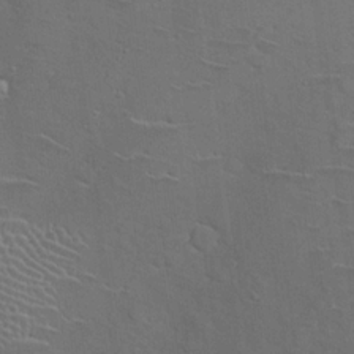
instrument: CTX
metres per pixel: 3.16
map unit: Hto
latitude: 19.8394
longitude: -49.6316
